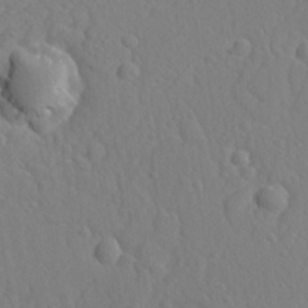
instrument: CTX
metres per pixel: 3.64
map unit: lAvf
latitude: -9.5021
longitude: -120.9514
